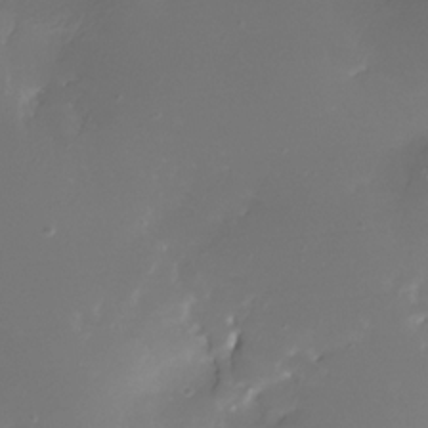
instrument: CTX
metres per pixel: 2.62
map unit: Nhe
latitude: -33.3132
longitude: -116.6302
